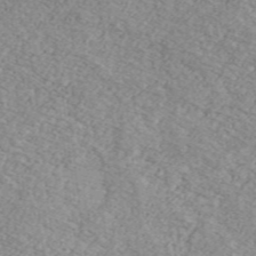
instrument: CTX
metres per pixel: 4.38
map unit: Ave
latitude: 41.1214
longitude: -110.4223
